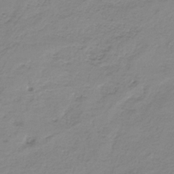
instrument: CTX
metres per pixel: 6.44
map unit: HNb
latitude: -33.8801
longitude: 56.2361
